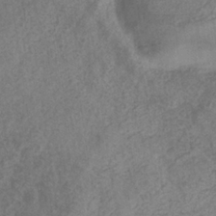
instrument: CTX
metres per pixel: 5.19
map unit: eHb
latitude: -31.1431
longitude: 71.3888
